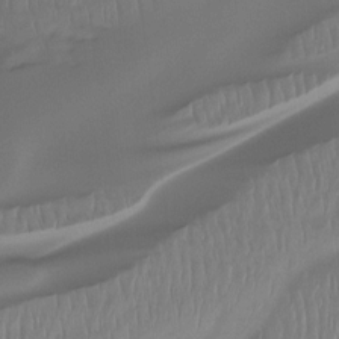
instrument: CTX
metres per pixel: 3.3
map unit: Htu
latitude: -15.1809
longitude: -45.2915
